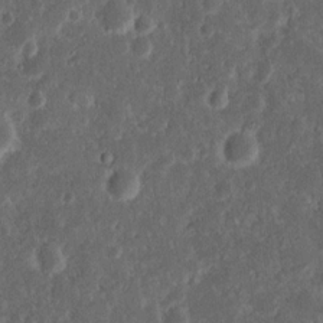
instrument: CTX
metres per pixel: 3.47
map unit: Nhu
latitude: 14.3846
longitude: -73.4238
